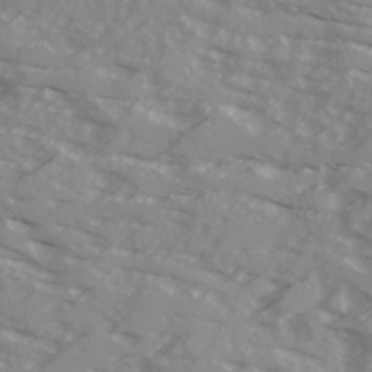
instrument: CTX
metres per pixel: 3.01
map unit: Ave
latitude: 17.5371
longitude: -129.2537
